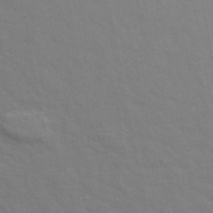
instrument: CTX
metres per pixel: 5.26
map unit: ANa
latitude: 48.4790
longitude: -76.7057
